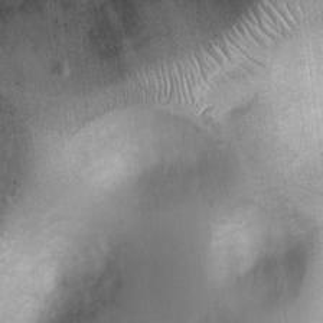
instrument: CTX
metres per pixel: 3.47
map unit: Nhu
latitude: 7.8583
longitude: -22.2333
